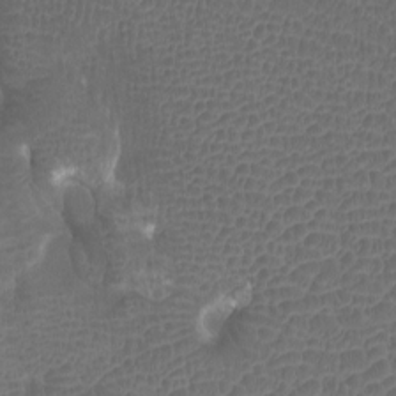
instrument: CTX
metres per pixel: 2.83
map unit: Nhu
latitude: -9.6155
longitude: -70.4979
